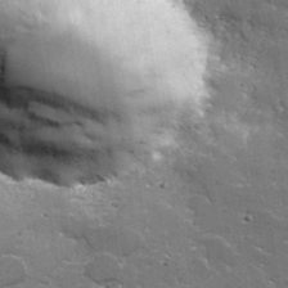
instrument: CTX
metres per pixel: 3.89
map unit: lHvf
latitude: 35.4237
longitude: -91.7828
